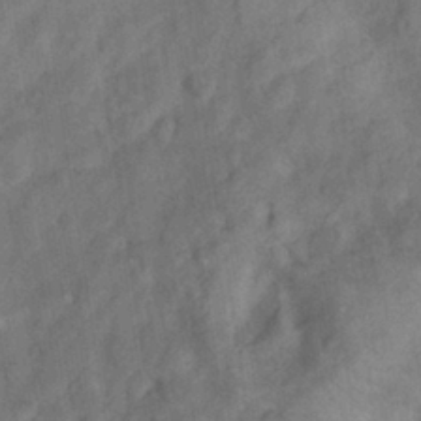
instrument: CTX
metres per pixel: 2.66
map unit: Nhu
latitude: 9.9528
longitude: -25.9717
